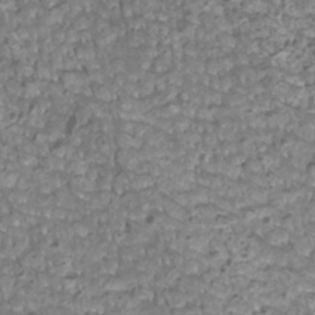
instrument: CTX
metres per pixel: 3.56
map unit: Htu
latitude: 3.2348
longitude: -21.2537
